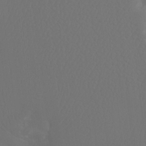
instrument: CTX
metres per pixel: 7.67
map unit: Htu
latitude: -13.2565
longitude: -47.9150
